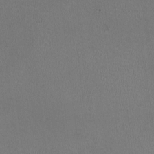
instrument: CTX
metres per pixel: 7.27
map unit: HNhu
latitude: -3.0675
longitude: -1.9528
